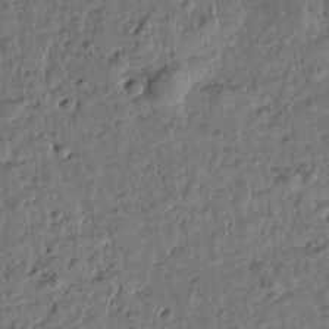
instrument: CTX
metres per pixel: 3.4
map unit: Htu
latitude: 0.2522
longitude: -179.2726
